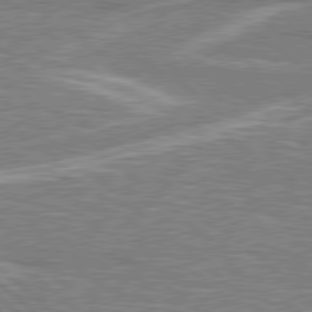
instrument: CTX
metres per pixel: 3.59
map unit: Hpe
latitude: 78.4601
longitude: -157.3859
